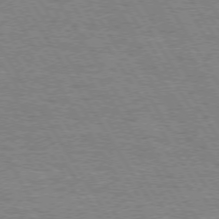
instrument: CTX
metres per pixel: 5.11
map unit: Hpe
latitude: 73.5183
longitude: -129.1025
